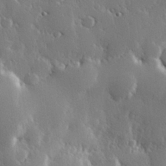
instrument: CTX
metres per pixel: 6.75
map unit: Hve
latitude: 26.8380
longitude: 150.1228
